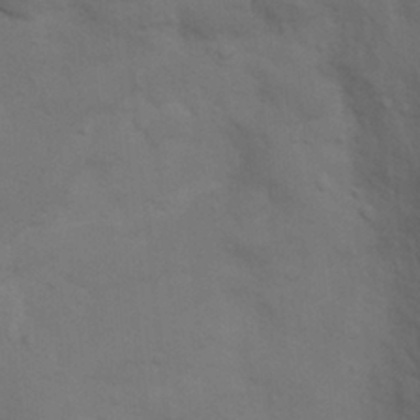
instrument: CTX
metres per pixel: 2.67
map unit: Nhu
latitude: 8.2712
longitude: -24.5545
